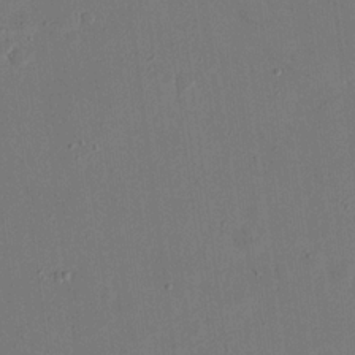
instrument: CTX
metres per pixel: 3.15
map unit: eHh
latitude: 18.8380
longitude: -69.6316
